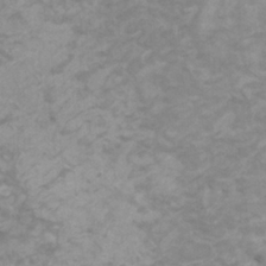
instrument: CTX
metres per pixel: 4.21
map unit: HNhu
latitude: 2.5545
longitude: -1.9528
